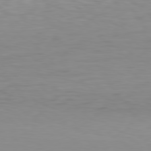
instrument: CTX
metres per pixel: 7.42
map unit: Hpe
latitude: 78.4223
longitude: -144.4412
